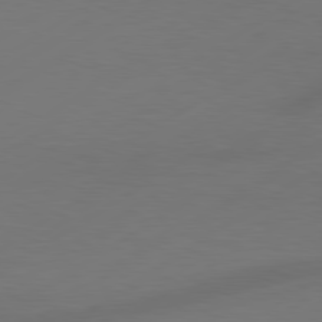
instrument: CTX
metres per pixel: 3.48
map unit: Hpe
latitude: 78.6113
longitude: -127.9906
